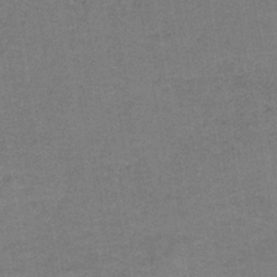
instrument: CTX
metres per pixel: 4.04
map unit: eAb
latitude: -36.3684
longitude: 51.9178
